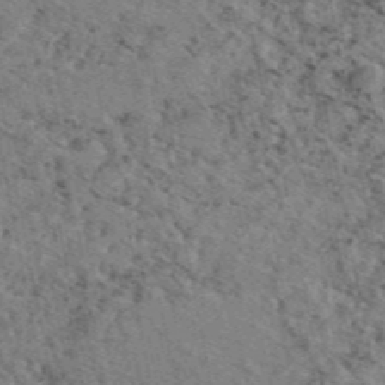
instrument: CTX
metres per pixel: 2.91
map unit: eAb
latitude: 46.1200
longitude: 112.8975
